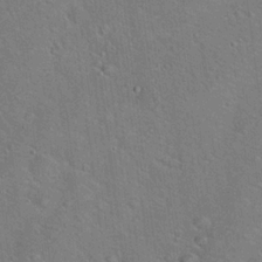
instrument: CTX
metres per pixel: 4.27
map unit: Hto
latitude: 18.7624
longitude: -50.9135
